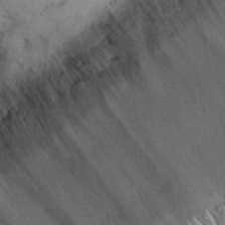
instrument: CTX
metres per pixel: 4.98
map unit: Nhu
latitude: 27.0459
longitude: -68.6869
